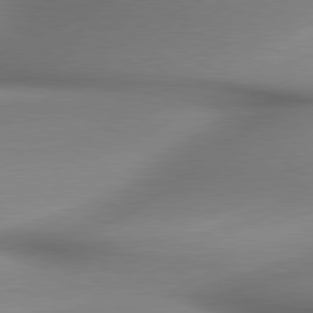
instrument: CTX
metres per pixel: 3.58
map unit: lApd
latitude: 79.7072
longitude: 179.8989
